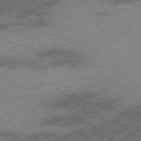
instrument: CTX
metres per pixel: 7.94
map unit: Ap
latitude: -78.4440
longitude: -49.0458
